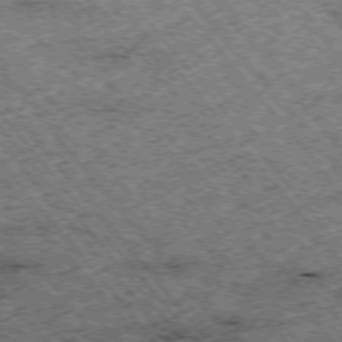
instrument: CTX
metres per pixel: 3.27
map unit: Hpe
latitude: -75.2754
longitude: 5.3131
